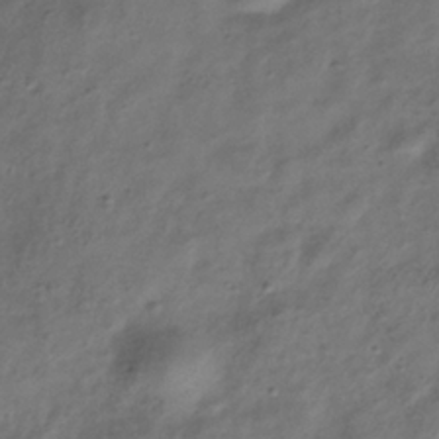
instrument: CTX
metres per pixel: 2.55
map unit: Hve
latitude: -33.2754
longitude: 89.0675
